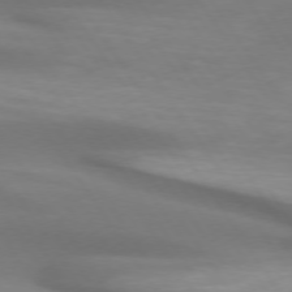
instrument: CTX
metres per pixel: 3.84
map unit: lApd
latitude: 74.0444
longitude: -50.9702
